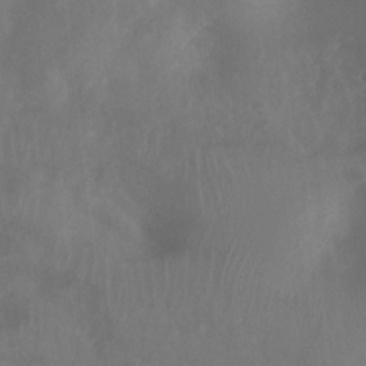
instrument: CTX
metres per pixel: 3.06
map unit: Ht
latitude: 2.6679
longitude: -25.7260
